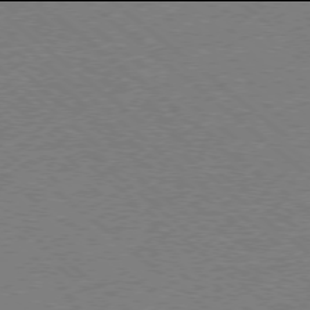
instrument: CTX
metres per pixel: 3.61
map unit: Ap
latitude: -78.0094
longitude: -83.6882
